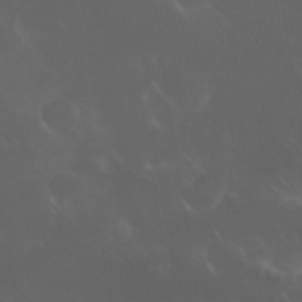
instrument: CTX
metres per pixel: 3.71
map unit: Nhu
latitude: 30.3657
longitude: -58.4412
